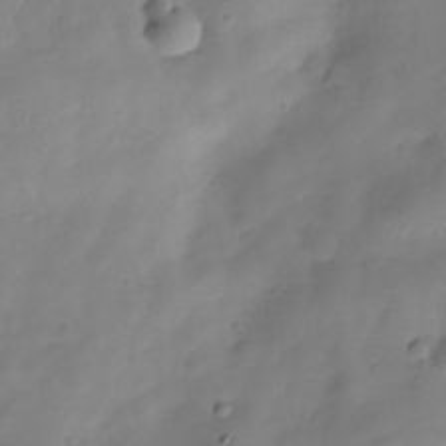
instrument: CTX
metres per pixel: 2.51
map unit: Hve
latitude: -29.9556
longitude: 94.5951
